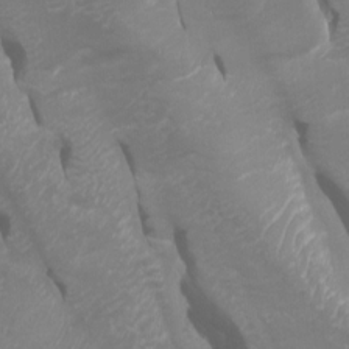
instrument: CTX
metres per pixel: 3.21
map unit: Htu
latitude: -5.5021
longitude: -75.1214
